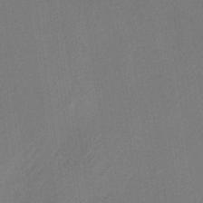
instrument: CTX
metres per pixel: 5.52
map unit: lHb
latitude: -34.6707
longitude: 64.1417
